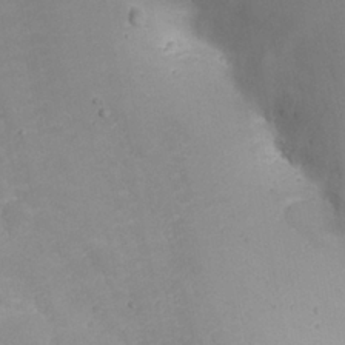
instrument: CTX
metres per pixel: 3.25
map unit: Nhu
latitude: 24.4790
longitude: -61.9906
